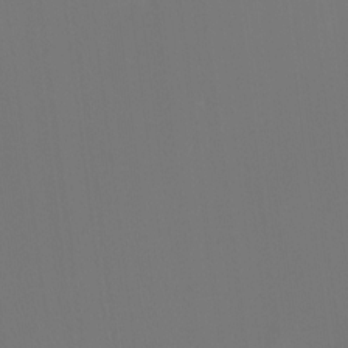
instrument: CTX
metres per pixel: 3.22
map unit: Htu
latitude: -14.3684
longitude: -48.5357
